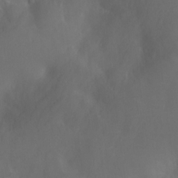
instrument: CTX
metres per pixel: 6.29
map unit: Nhu
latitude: -12.9164
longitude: -72.4790
